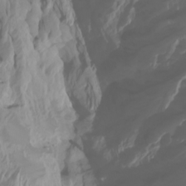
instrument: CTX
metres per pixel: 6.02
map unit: Htu
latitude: -6.3873
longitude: -69.8394
